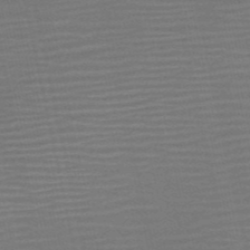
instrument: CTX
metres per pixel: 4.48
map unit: HNb
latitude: -51.8422
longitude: -47.4805
